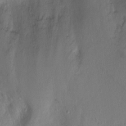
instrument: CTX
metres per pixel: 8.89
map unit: Ht
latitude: -0.0472
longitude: -44.9891
